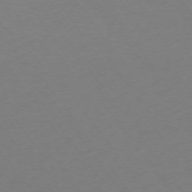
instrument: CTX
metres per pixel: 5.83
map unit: Ap
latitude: -74.4251
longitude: -72.3468
